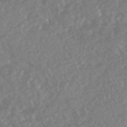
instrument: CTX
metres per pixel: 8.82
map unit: HNhu
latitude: -46.1228
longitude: 97.1620
